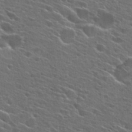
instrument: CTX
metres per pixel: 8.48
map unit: Hto
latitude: 26.8758
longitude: -45.0458
